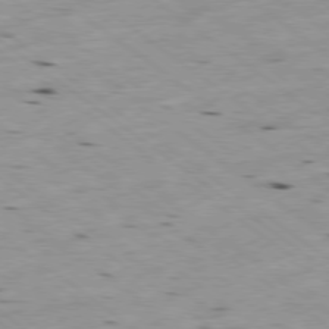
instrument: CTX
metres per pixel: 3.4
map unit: Hpe
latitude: -78.9163
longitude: -23.4993
